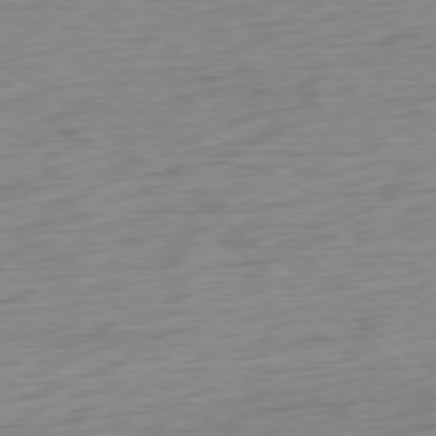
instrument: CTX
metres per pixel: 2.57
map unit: Ap
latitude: -79.5966
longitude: -70.4034
